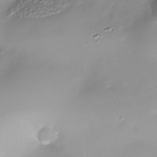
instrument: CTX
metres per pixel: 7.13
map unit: Nhe
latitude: -37.4454
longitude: -113.2726
